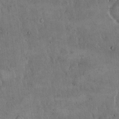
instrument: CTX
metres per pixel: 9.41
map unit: Hto
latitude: 16.7246
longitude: -59.9339
